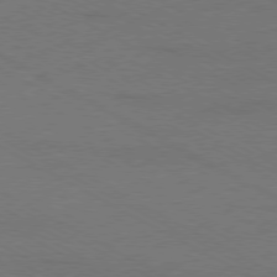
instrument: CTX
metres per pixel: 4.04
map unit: Ap
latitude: -79.6910
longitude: -82.3845
